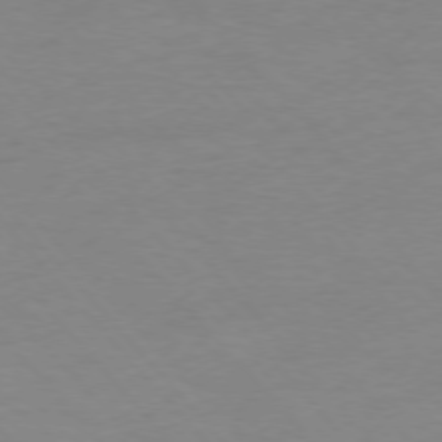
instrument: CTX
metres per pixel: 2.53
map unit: Ap
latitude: -76.9164
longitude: -88.2334
